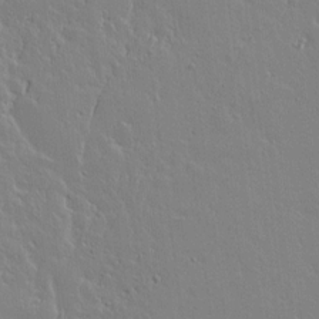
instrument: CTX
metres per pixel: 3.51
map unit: lAvf
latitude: 14.5168
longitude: -126.0255
